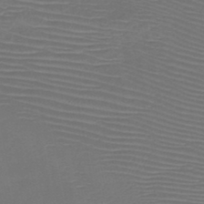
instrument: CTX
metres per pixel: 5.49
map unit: HNb
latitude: -47.9556
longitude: -42.3278
